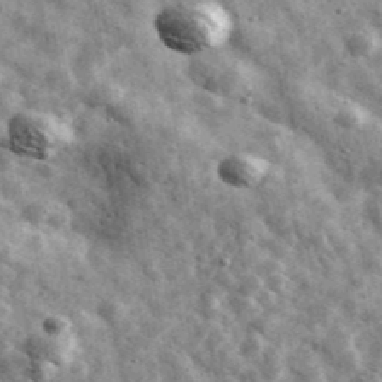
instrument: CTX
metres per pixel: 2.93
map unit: Ave
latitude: 42.3845
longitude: -107.7072
